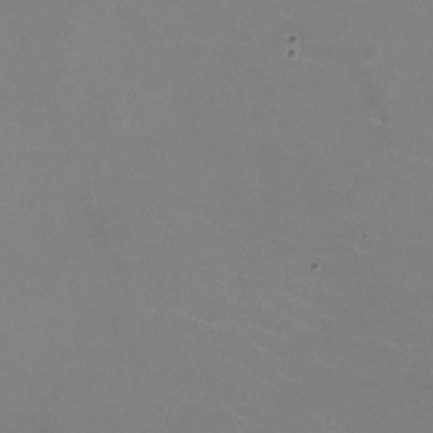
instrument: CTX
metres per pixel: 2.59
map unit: HNhu
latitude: -1.8990
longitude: -2.8191
